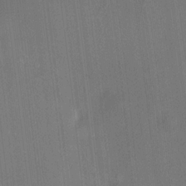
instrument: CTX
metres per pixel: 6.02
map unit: HNhu
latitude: 6.2145
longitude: 10.7652
